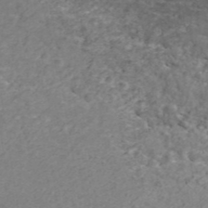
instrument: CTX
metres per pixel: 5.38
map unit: ANa
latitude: 43.9150
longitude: 23.8800
